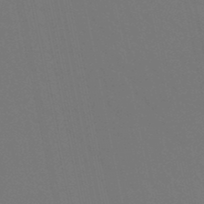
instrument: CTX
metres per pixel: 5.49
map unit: lHb
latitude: -49.6911
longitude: 75.1432
